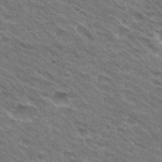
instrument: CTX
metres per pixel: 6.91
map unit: Hto
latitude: 30.8569
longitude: -43.1214
